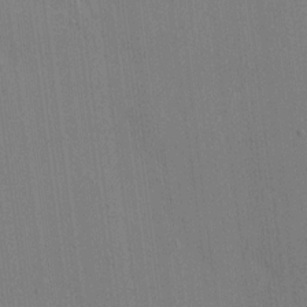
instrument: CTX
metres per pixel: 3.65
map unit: HNhu
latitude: 7.9528
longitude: 15.6344
